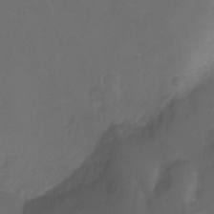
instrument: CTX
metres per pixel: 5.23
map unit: Nhu
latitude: -7.6910
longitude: -45.8205
